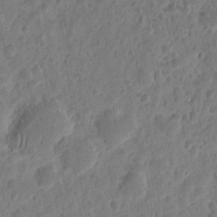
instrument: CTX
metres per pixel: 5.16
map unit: eHh
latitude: 9.6316
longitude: -74.0633
